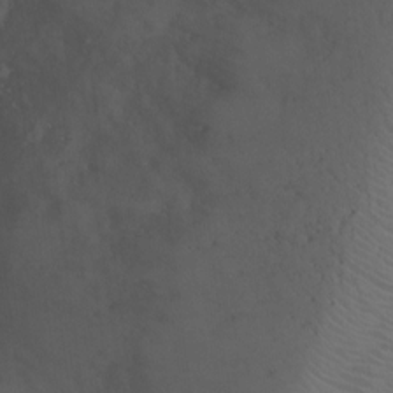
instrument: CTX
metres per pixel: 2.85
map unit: Ht
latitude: 0.9324
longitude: -22.3089
